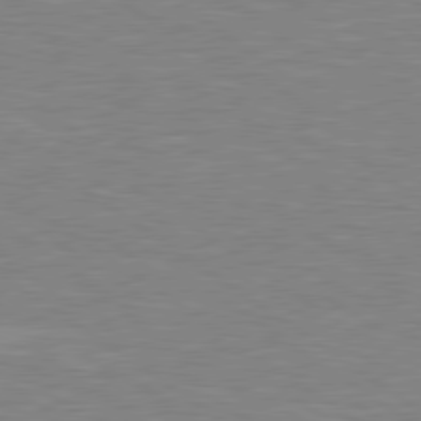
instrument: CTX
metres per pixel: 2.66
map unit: Hpe
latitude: 79.2159
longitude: -122.3089
